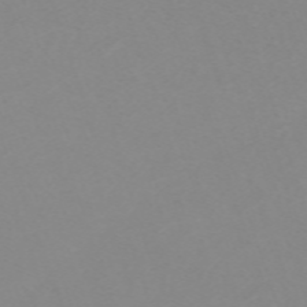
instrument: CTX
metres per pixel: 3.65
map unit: eHh
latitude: -63.4643
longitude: 49.1431
